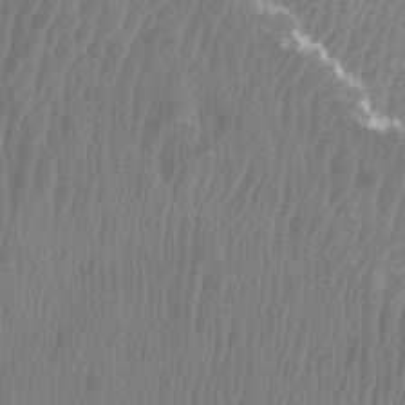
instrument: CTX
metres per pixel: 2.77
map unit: Htu
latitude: 3.0269
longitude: -20.2523
